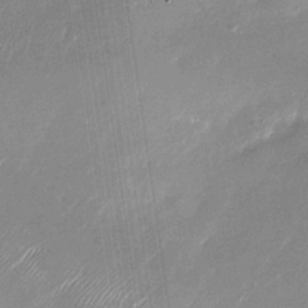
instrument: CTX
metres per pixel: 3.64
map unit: Nhu
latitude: -29.0675
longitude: -75.1403
